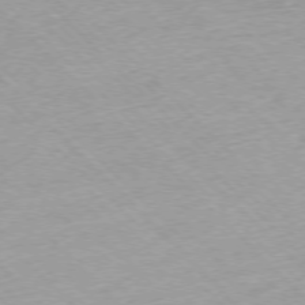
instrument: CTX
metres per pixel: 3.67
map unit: Ap
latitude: -76.8030
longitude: -87.0080
